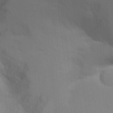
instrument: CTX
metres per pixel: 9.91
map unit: Aa
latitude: 26.0255
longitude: -131.5749
